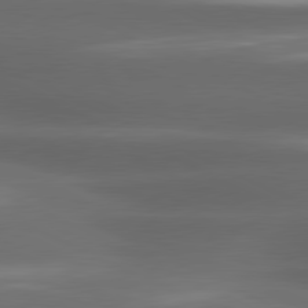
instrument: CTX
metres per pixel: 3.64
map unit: lApd
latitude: 80.8191
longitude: -142.7246
